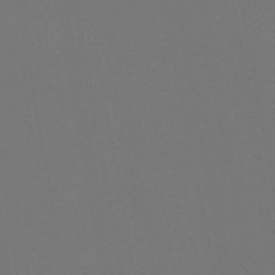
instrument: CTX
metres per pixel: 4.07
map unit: lHb
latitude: -46.8219
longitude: 68.4251
